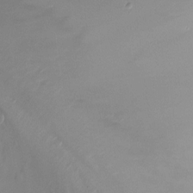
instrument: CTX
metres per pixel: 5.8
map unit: Ht
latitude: -9.8233
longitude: -20.9892
